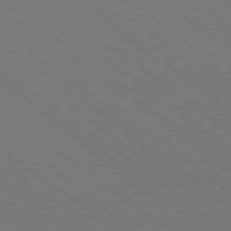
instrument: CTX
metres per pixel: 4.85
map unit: Ap
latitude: -78.8786
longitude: -64.1956
